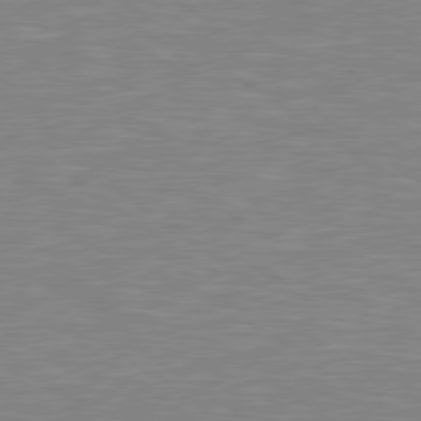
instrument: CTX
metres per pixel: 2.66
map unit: Hpe
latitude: 79.2348
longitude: -122.2145
